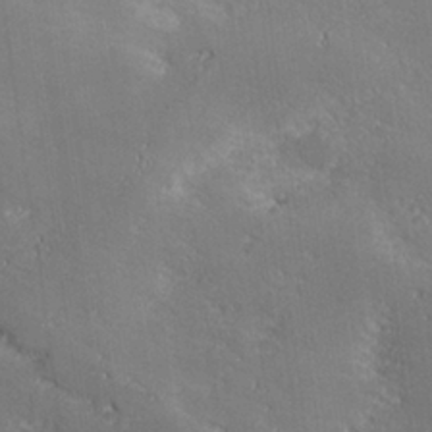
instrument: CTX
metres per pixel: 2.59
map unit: lHvf
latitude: 27.2915
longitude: 141.9745
